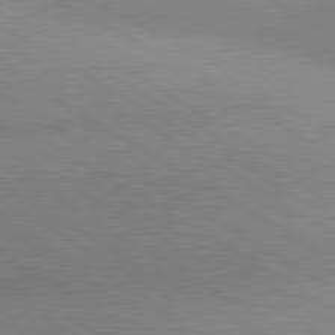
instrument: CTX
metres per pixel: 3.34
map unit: lApd
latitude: 80.5924
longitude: 126.6707
